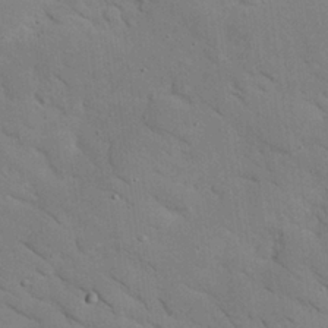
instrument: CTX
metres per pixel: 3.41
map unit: Nhu
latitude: 24.4601
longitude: -74.1578
